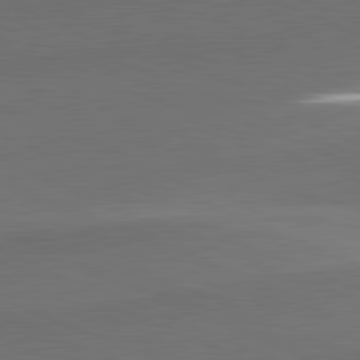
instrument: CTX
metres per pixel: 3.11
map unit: lApd
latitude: 81.7450
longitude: 137.5777
